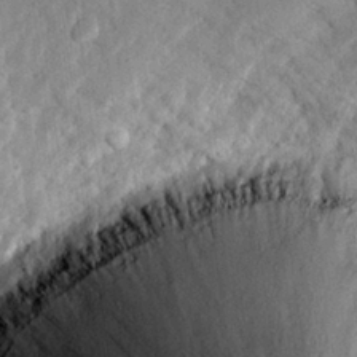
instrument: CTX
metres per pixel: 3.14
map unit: eHh
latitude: 27.5182
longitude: -77.7449
